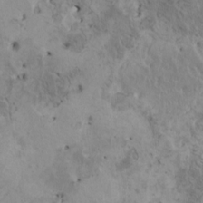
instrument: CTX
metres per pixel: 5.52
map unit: HNhu
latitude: 3.8205
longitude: 4.5196
